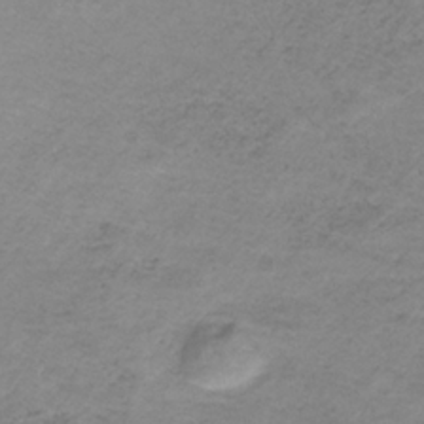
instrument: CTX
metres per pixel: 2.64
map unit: HNb
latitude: -33.5777
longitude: 57.8989
